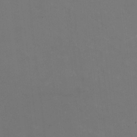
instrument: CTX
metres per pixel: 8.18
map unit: HNhu
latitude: -1.5022
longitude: -4.5924
